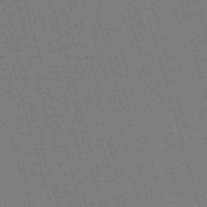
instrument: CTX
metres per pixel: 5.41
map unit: Nve
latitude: -59.0108
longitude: 60.8786
